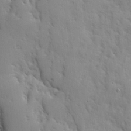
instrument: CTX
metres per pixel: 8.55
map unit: Ave
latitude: 9.1025
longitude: -102.9513
